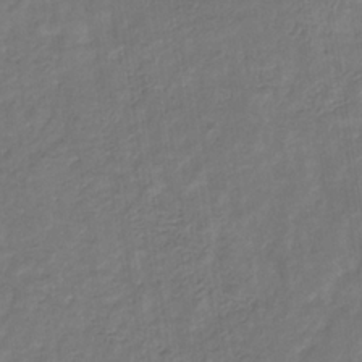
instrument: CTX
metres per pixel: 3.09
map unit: eHb
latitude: -30.8408
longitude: 71.7856
